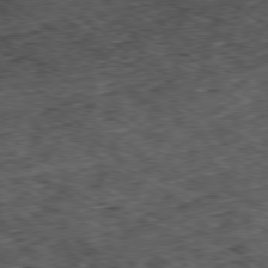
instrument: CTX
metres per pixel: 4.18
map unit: Hpe
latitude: -80.2740
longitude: 22.1606
